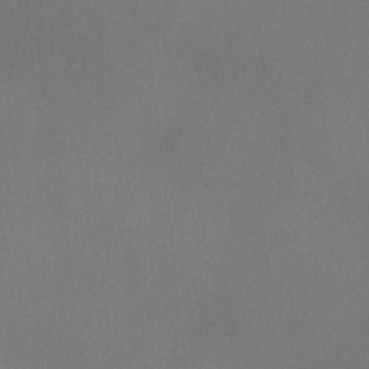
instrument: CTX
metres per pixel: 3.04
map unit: HNhu
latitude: -1.0865
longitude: -0.5734
